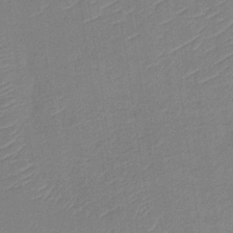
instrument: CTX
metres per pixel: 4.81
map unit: HNb
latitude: -34.3684
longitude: 63.6344
